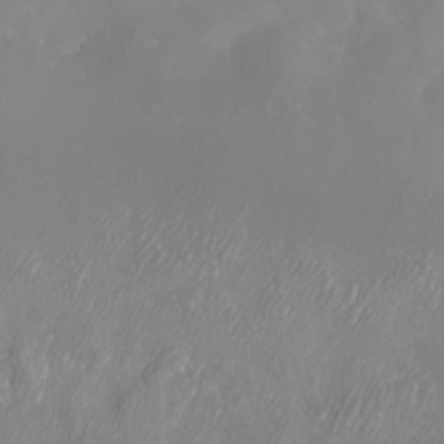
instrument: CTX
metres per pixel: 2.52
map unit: eHh
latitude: -5.6344
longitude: -77.3103
